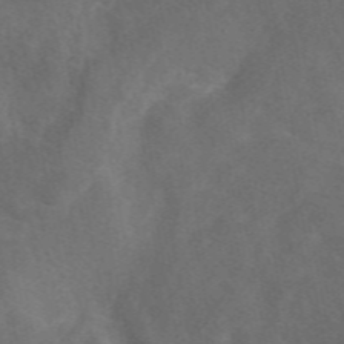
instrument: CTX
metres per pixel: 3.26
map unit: eAb
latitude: 49.6694
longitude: 118.8408
